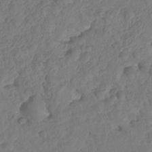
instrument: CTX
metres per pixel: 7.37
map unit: HNhu
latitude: -24.9731
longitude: 50.4818
